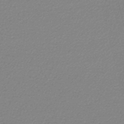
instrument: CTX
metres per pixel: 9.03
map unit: lHb
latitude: -47.6155
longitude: 67.7478
